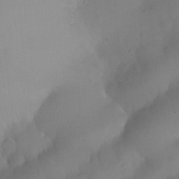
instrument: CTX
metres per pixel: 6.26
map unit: Nhu
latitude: 26.1389
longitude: -57.7071
